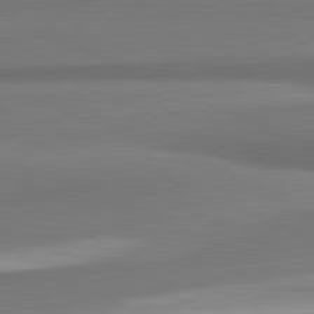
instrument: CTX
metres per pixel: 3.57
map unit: lApd
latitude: 81.9528
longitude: 172.8030
